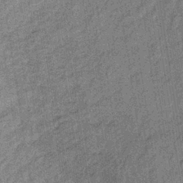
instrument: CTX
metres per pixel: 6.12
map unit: lHb
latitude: -35.8422
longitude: 63.8233
